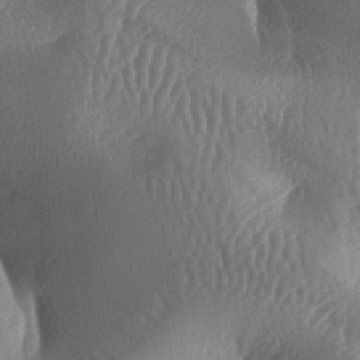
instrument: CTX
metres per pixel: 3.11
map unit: lAa
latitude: -7.3887
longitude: -128.4412
